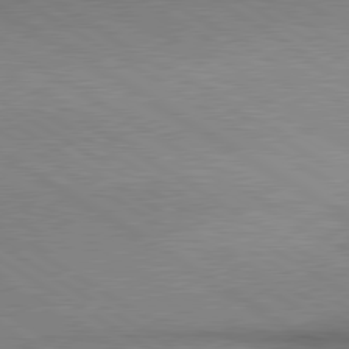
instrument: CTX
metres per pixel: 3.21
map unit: lApd
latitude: 80.1200
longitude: 164.4818
